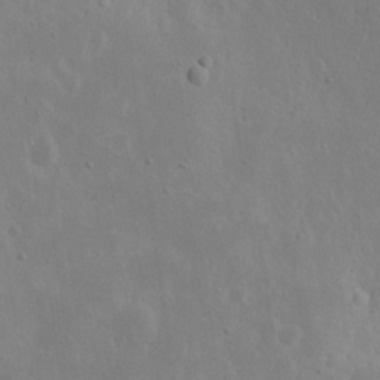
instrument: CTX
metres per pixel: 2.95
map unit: eHh
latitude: 20.0444
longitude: -71.1592
